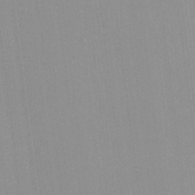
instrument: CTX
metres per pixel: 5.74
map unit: lHvf
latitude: -12.1795
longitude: -103.4237
